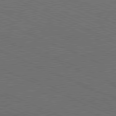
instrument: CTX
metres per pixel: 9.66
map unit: Hpe
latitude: -82.0472
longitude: 19.1431
